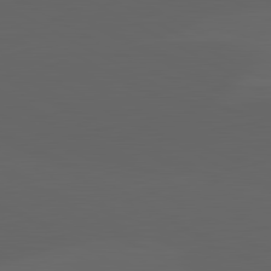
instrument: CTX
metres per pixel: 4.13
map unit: lApd
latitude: 82.0822
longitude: 130.9541
